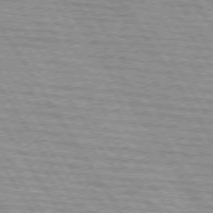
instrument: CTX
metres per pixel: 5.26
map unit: lApd
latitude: 73.8206
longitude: -77.7260
